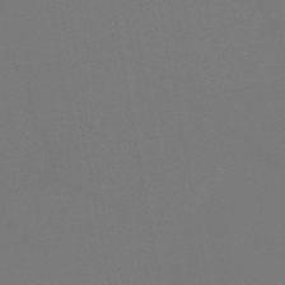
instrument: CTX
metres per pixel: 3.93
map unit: lHb
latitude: -45.4077
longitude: 77.5966
